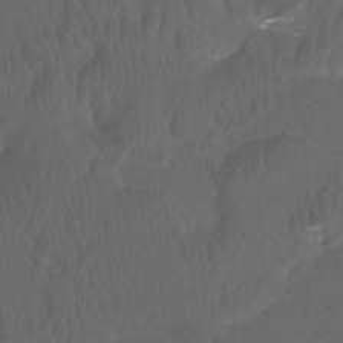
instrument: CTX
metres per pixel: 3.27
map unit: Ht
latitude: -12.1984
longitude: -44.2522
